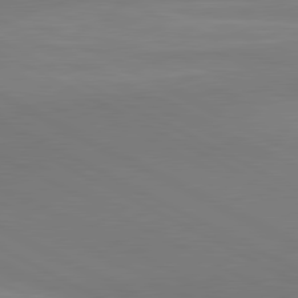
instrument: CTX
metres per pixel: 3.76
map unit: lApd
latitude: 81.0458
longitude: 146.1228
